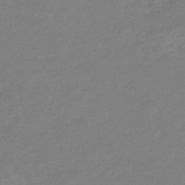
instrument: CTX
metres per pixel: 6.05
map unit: eHb
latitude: -36.4251
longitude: 78.4440
